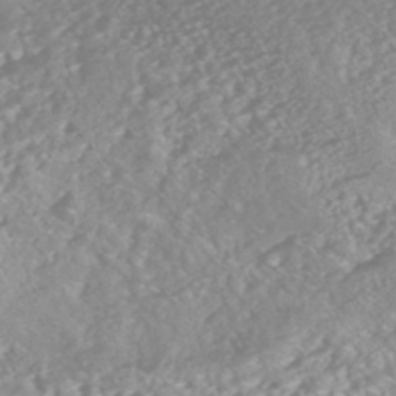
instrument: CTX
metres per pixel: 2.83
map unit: HNhu
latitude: -47.1431
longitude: 97.3510
